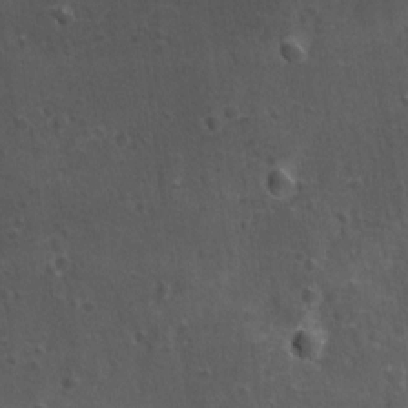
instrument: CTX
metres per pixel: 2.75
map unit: lAvf
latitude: -9.6911
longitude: -120.3657
